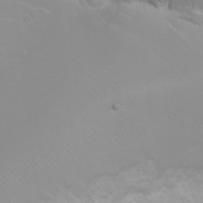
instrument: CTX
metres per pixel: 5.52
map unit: Nhu
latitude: -4.9163
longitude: -73.5938
